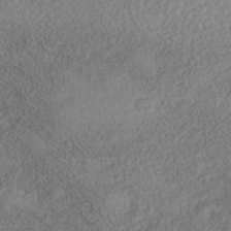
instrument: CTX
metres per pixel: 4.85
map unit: Nhe
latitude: -40.9730
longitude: -110.8191
